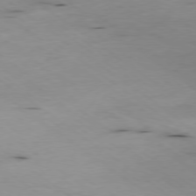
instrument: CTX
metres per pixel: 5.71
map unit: Ap
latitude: -78.8408
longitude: -72.7247
